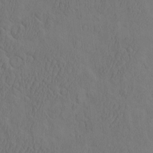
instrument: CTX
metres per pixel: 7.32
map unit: eHh
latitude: -2.9163
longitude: 18.1039
